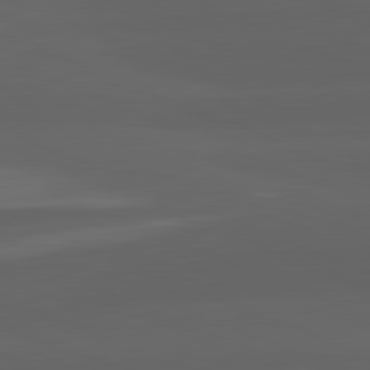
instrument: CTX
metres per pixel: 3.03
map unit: lApd
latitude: 82.2711
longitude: -170.9703
